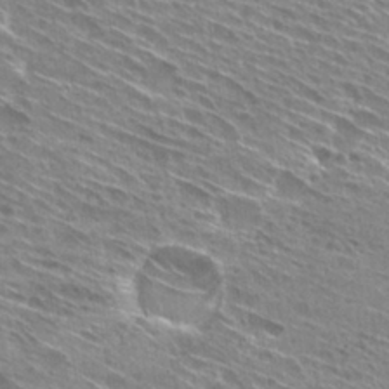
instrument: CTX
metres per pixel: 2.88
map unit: Hto
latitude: 28.8002
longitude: -44.5734
